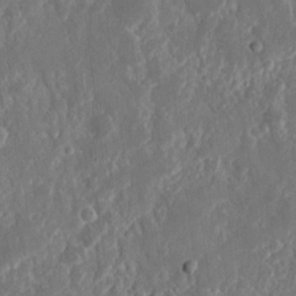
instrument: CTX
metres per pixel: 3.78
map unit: eHh
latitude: 11.4993
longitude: -71.3859
